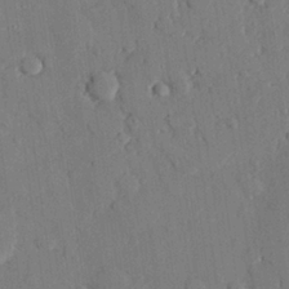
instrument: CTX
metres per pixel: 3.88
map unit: eHh
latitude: 26.7624
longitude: -80.2522
